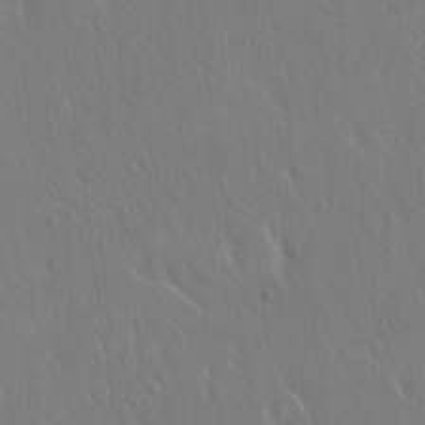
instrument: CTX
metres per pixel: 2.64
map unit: Hto
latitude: 18.3278
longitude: -57.8772
